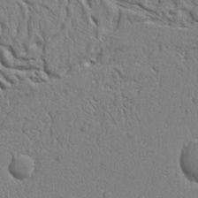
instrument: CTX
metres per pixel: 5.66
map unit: Ht
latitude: 8.0444
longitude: -76.4790
